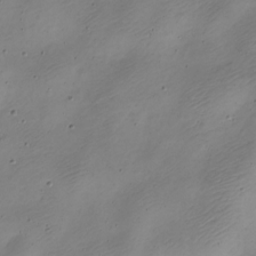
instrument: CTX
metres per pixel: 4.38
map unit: Nve
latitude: -23.1620
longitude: 106.0661
